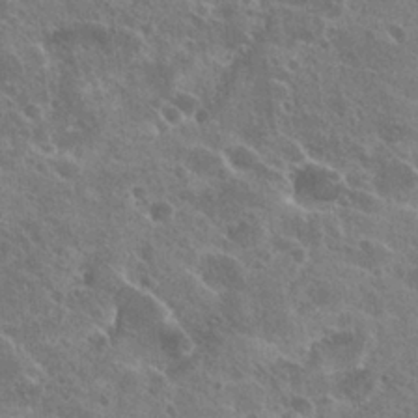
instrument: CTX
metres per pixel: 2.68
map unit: Hto
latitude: 24.8569
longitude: -39.2159
